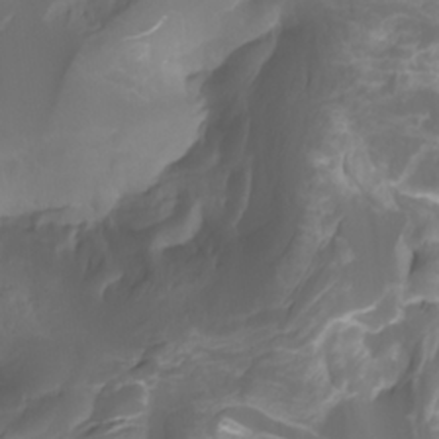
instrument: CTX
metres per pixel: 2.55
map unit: Htu
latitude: -11.1620
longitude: -74.8191
